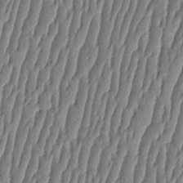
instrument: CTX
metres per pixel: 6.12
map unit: HNhu
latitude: -3.7855
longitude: 14.0283
